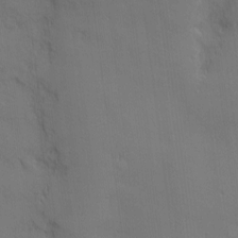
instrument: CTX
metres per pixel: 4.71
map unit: Nhu
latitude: 3.3104
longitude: -75.8017
